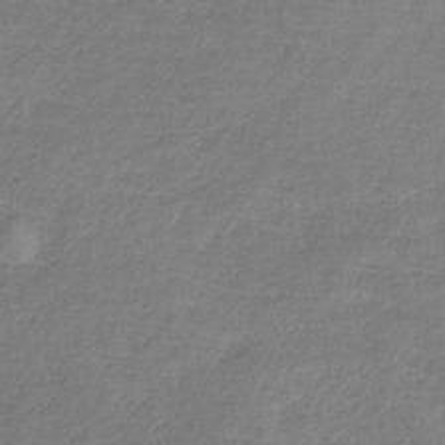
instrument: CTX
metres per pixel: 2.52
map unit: HNb
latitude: -34.5763
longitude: 55.7289
